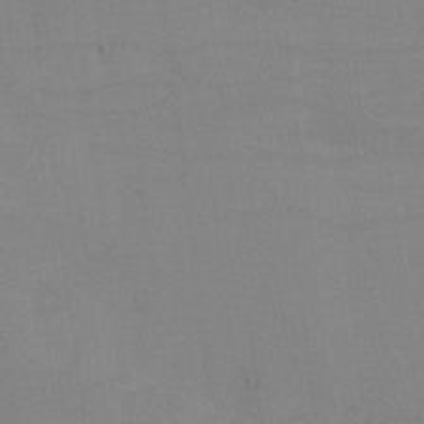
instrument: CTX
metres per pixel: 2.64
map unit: eHh
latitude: -6.2172
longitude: -80.3845
